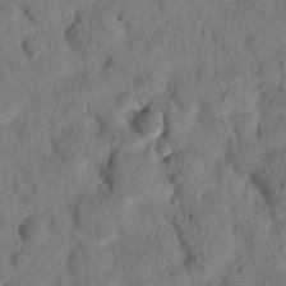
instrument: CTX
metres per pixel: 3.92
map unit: lHvf
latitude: 14.8380
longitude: 178.0850
